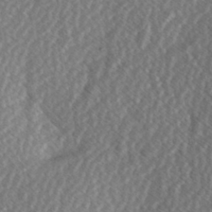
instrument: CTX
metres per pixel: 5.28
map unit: Hve
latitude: 1.7071
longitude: -123.6883
